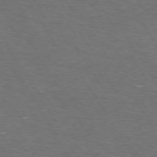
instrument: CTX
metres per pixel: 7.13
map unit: Hpe
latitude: 73.1404
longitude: -124.4034
